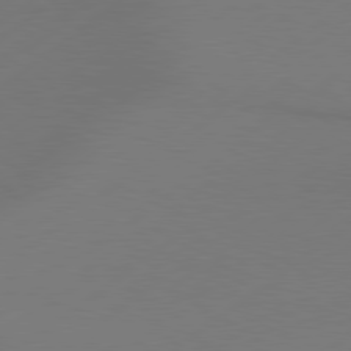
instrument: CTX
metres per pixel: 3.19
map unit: lApd
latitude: 79.2348
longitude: -131.4427
